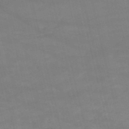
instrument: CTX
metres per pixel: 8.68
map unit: HNb
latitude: -53.0297
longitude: -37.8395
